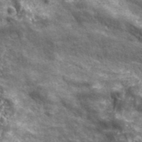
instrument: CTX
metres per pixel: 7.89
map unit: ANa
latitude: 43.1214
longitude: -87.4804
